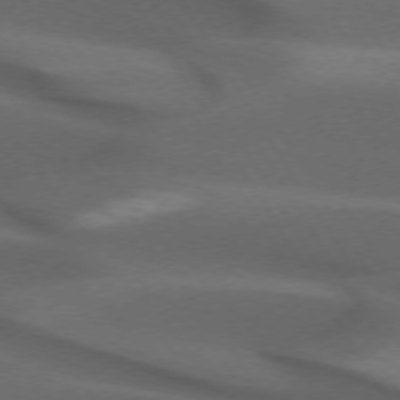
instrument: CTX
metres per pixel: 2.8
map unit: lApd
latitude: 72.9514
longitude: -52.0822
